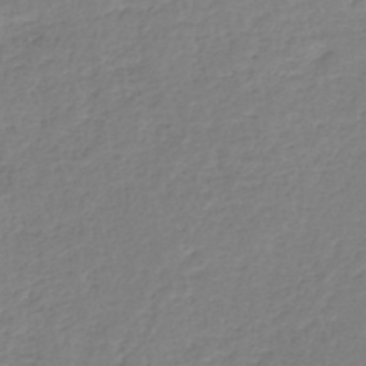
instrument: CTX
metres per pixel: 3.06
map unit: eHh
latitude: -45.5021
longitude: -29.3670
